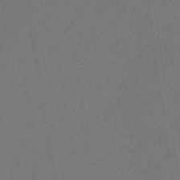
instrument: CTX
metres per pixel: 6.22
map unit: eHb
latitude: -31.0297
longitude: 68.2550
